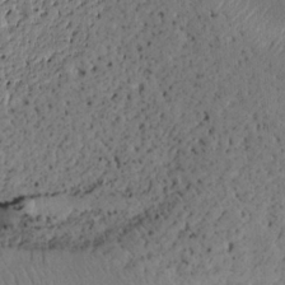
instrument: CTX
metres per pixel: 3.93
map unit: Htu
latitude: -3.2375
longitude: 167.6911
